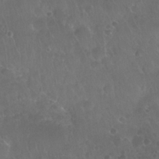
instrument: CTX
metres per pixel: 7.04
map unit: Nhu
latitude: 27.7261
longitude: -62.7247
